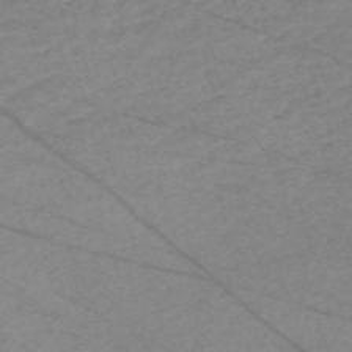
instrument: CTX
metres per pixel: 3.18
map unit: Nve
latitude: -58.8219
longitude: 61.3888
